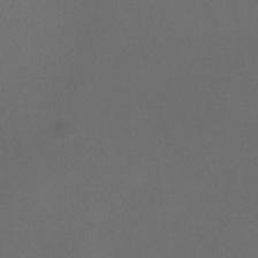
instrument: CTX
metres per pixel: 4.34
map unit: HNhu
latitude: -0.7653
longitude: -0.3845
